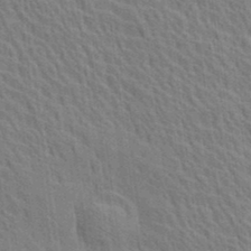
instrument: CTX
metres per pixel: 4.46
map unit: Ave
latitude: 20.3656
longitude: -139.3293
